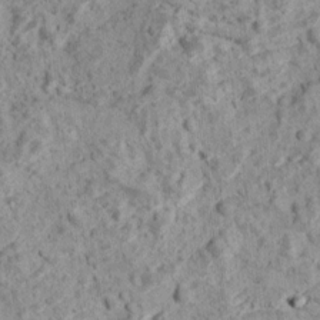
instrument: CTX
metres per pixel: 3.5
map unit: Ave
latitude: 18.2522
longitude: -134.4412
